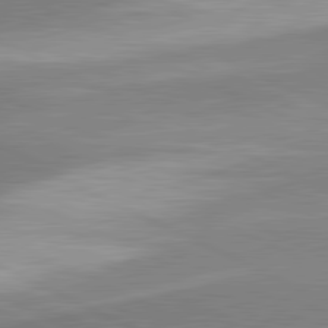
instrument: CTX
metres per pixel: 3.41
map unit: lApd
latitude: 81.5371
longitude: 162.6707
